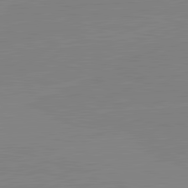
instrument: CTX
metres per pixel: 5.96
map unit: lApd
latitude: 81.9717
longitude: -157.3292
